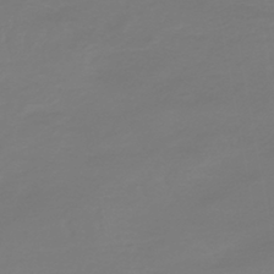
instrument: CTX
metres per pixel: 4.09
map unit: lHb
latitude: -42.3306
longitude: 63.9556
